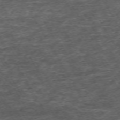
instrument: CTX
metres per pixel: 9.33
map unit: Hpe
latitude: -71.1053
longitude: 13.5210
